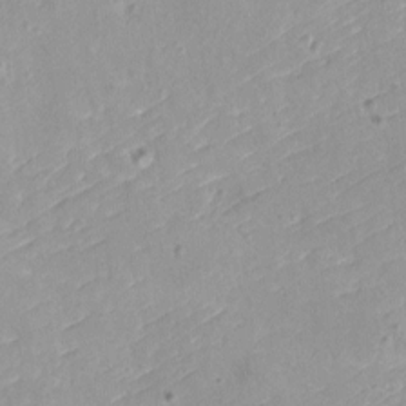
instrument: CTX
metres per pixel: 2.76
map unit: HNhu
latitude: 3.6694
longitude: 4.0094
